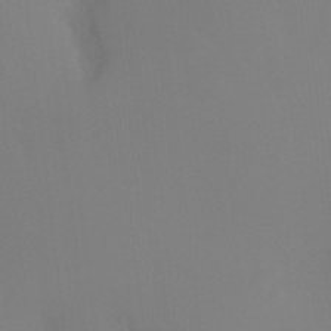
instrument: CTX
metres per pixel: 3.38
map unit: Ht
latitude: -6.1605
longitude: -20.4223
